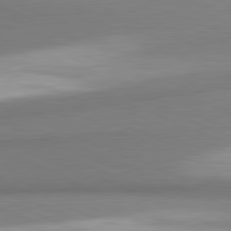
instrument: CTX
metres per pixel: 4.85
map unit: lApd
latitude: 81.6505
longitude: 165.1243
